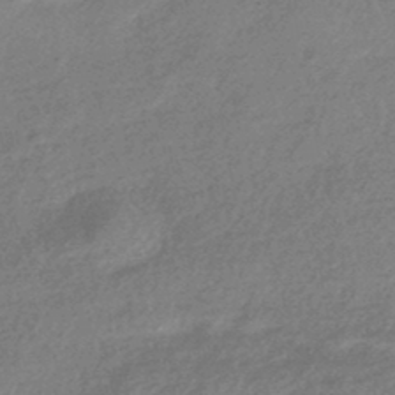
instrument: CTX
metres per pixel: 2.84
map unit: HNhu
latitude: -45.1809
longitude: 92.7463
